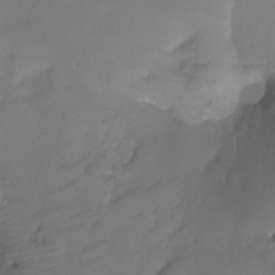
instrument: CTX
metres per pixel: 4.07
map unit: Htu
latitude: -14.3496
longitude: -45.9528
